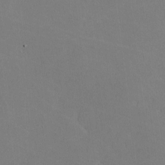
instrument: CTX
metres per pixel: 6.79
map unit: lHvf
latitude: -9.9178
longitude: -100.1200
